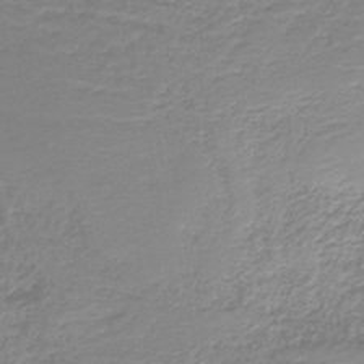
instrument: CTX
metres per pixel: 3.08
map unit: HNb
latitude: -40.8030
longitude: 49.8989
